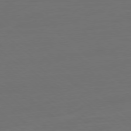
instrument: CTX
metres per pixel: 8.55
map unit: Ap
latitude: -78.5762
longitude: -77.2537
